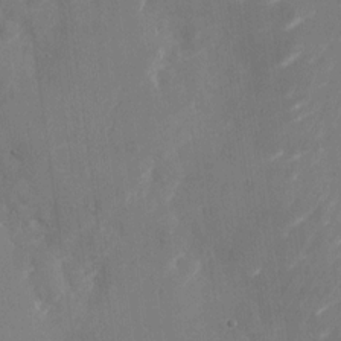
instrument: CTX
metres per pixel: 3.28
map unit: Nhu
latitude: -23.3510
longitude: -72.8380
